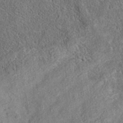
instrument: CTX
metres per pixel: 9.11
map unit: eAb
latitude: 36.3279
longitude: 112.3117
